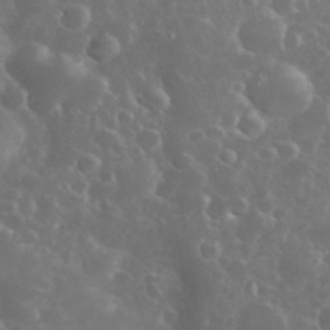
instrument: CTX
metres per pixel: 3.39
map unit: eHh
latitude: 34.4223
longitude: -61.0647
